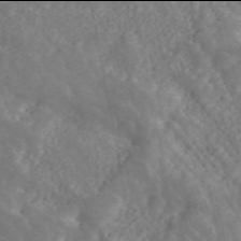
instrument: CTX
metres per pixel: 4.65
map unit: ANa
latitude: 45.9906
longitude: 23.1431
